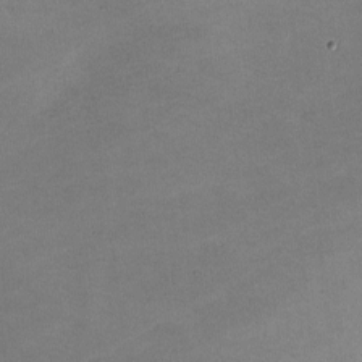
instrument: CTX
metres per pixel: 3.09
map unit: lHvf
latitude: -10.2551
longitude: -103.0269
